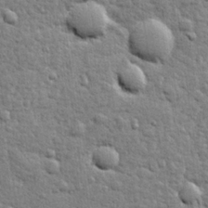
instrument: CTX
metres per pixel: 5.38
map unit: lHvf
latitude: 23.8205
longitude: 143.6532
